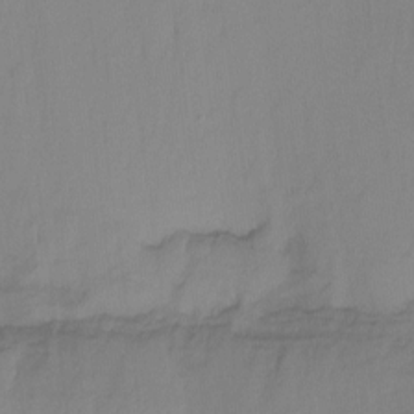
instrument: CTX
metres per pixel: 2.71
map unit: Nhu
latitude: -14.1039
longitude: -54.5546
